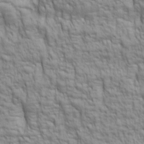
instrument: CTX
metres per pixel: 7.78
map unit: lAa
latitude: 6.4790
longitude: -115.5938
